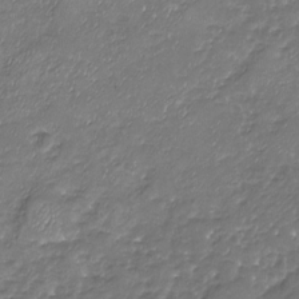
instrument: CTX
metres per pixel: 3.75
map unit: Nhu
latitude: -19.3321
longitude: -57.9339
